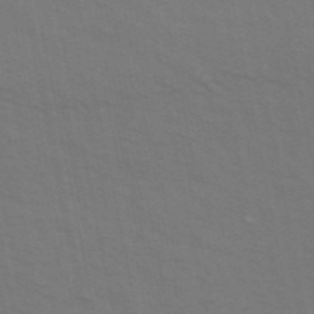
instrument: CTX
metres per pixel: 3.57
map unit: ANa
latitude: 49.0081
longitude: -76.7246
